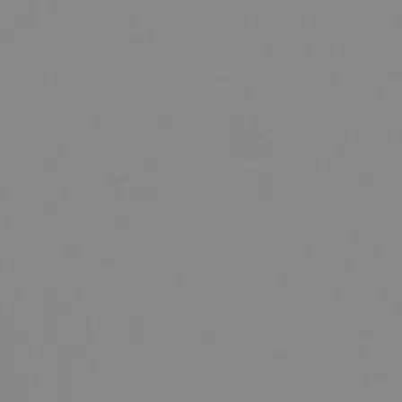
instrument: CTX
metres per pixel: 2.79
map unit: HNb
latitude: -54.3117
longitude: -49.4048
